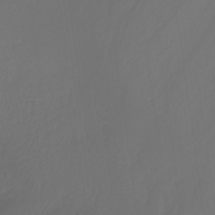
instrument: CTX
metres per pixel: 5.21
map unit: Aa
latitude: -10.5952
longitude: -68.2333
